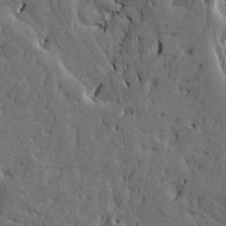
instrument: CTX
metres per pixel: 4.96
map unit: Htu
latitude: -5.5210
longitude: -177.7071
